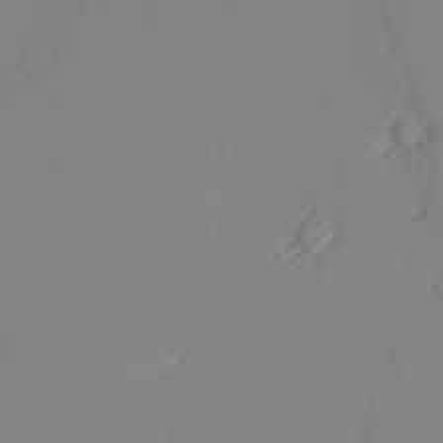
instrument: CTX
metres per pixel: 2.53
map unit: lAvf
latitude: 25.9339
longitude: -111.1592
